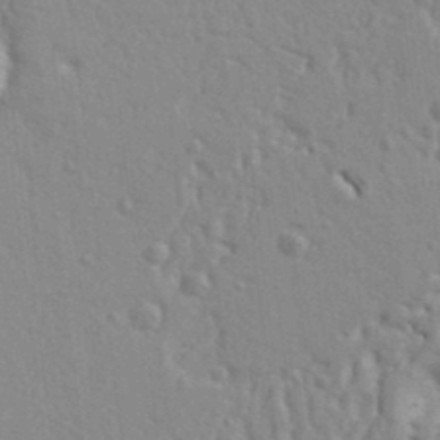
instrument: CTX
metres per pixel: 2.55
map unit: Ht
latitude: 9.5749
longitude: -76.8947
